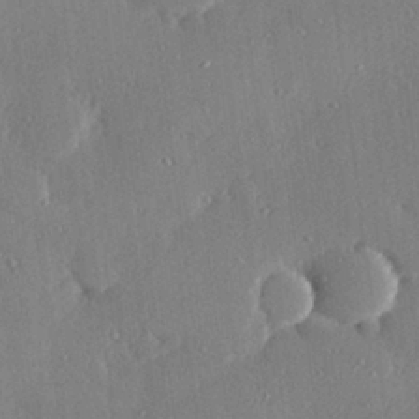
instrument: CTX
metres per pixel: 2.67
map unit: Hve
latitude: 28.7246
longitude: -91.5182
